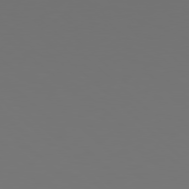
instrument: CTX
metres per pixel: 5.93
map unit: Hpe
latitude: 78.1200
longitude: -173.4804
